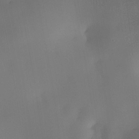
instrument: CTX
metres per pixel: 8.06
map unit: HNhu
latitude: 11.2159
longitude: 9.1053
